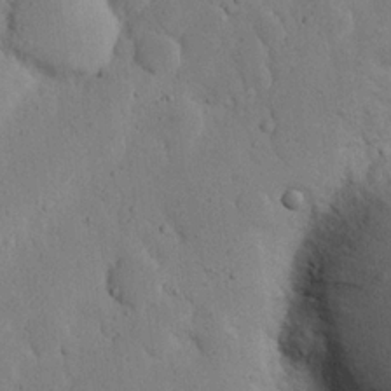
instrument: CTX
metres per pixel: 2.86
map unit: Nhu
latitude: 20.3845
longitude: -74.7435
